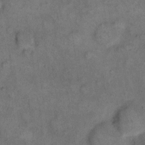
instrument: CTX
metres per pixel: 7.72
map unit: eHh
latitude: 14.1956
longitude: -65.1214
